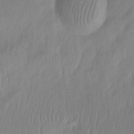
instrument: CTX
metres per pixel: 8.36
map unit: Nhu
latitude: -12.4440
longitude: -65.9528
